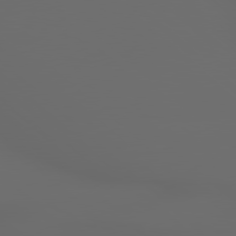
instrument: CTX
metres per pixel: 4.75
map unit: lApd
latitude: 79.1781
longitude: -166.6679
